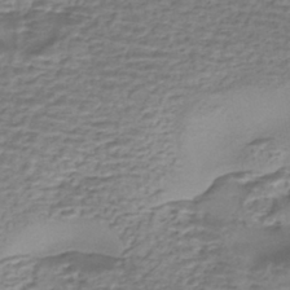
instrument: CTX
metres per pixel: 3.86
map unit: eHh
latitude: -43.3887
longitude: 119.9178
